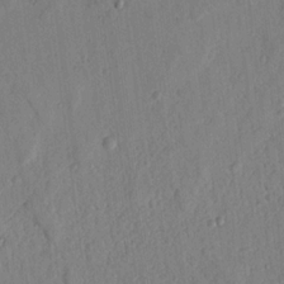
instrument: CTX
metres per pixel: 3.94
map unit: Nhu
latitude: 18.6679
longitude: -78.4601
